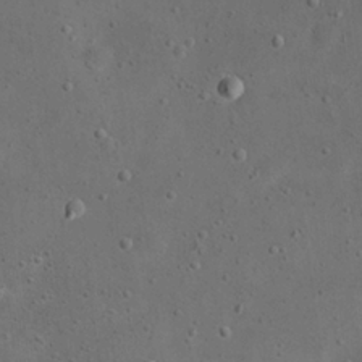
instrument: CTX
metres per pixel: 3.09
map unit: eHh
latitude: 23.3482
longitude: -67.0836
